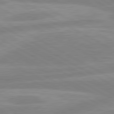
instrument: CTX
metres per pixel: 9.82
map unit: lApd
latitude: 80.6679
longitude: -168.2523
